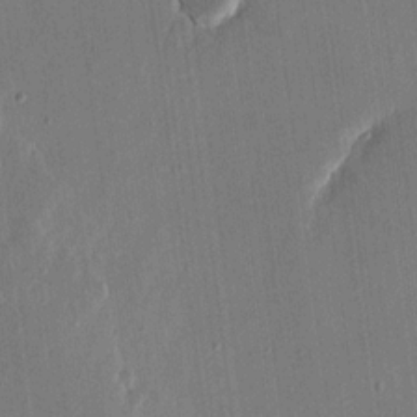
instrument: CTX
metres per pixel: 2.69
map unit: eHh
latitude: 15.8584
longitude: -69.7639
